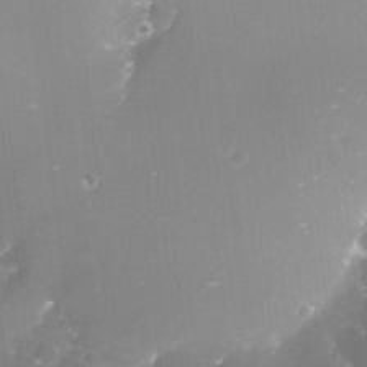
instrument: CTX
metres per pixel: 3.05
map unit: Nve
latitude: -17.7667
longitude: -58.6491
